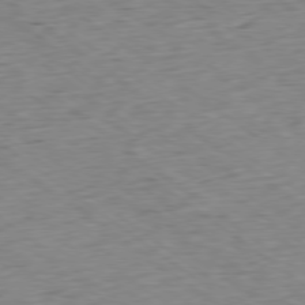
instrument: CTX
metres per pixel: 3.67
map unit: Ap
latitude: -78.8786
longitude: -79.4994
